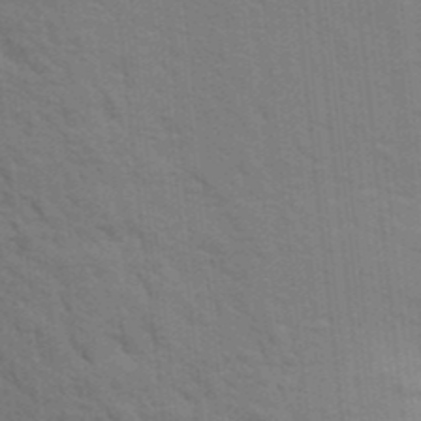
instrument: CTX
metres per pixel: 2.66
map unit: Aa
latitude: 25.2537
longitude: -148.4223
